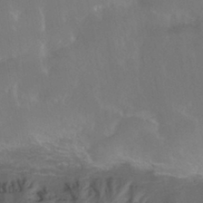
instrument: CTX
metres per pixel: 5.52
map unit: HNhu
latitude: -43.0297
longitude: 94.6329
